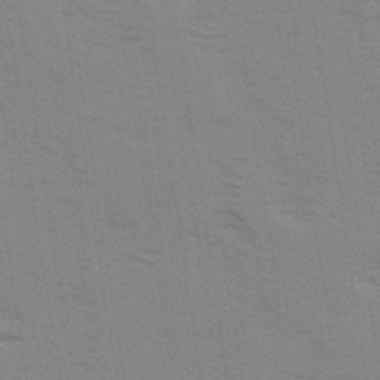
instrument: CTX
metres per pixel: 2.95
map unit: Ave
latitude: 15.1781
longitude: -102.8569
